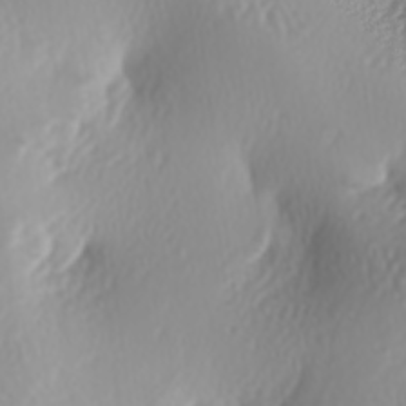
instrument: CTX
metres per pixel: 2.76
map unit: lAa
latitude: -6.1983
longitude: -123.9717
